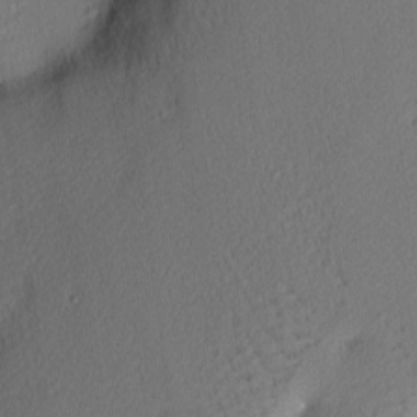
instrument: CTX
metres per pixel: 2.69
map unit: Nhu
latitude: 1.4615
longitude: -77.5560
